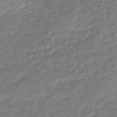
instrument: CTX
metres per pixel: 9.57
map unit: HNhu
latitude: -45.1431
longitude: 103.0298
